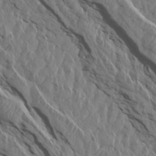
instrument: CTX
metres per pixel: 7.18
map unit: Aa
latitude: 14.8758
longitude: -143.0459
